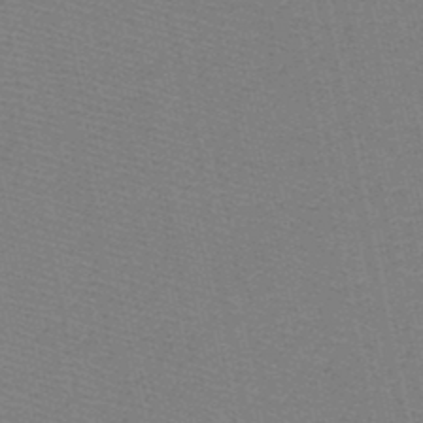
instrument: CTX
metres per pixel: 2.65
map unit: HNb
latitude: -48.6897
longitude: -40.8569
